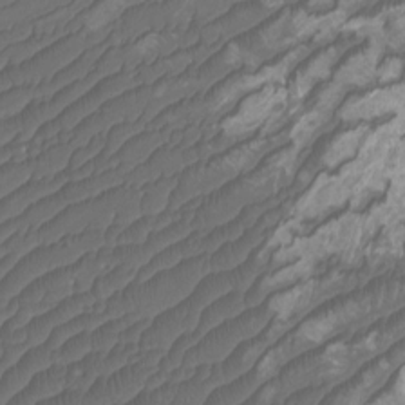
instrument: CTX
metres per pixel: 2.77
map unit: Htu
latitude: -11.2376
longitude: -74.0255
